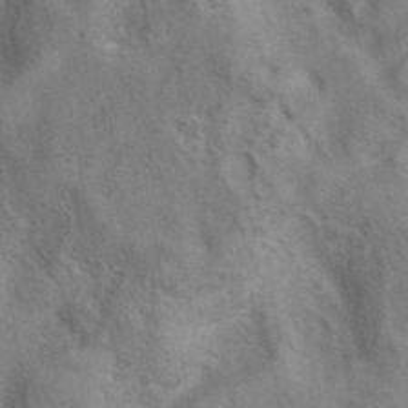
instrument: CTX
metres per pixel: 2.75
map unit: eAb
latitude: 40.8191
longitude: 106.7086
